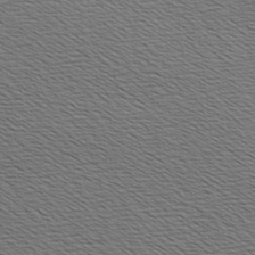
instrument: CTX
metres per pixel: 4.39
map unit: Hve
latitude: 3.2726
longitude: -125.2914
